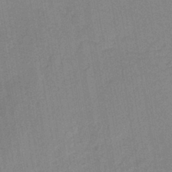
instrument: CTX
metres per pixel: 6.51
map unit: lHb
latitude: -41.1053
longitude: 60.8408
